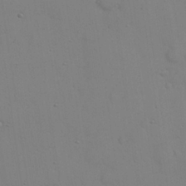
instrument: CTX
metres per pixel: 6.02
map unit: Nhu
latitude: 25.4237
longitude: -71.1403
